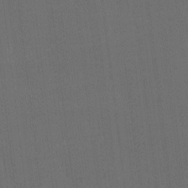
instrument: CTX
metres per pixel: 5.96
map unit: Ave
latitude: -6.8786
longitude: -122.2145
